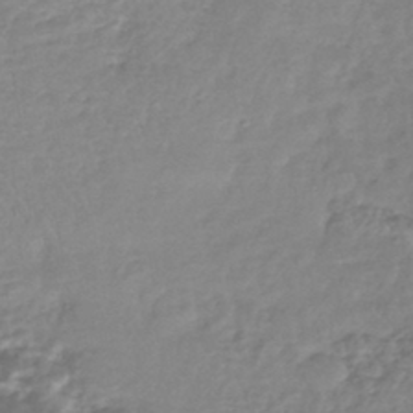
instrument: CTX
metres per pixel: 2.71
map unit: lHb
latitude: -41.3509
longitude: 68.5951
